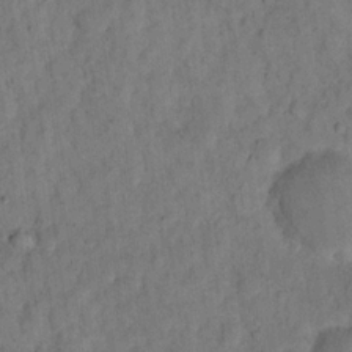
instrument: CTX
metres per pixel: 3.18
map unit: eHh
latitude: 18.7624
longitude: -62.3468
